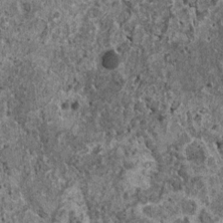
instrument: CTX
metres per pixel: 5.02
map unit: HNhu
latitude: 0.4979
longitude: 3.7099
